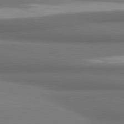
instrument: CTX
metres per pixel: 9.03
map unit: lApd
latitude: 81.4048
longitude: 174.1227
